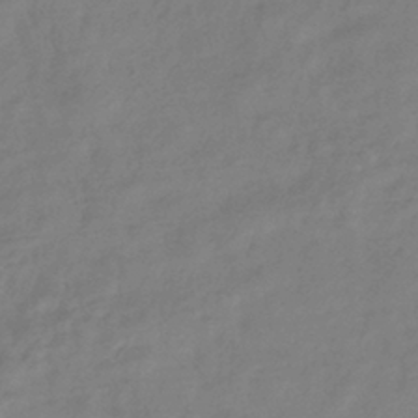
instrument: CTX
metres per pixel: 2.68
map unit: eHb
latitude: -37.6344
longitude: 78.8030
